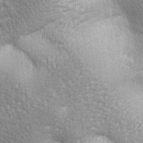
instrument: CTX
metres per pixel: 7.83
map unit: lAa
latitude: -7.9178
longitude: -126.0444
